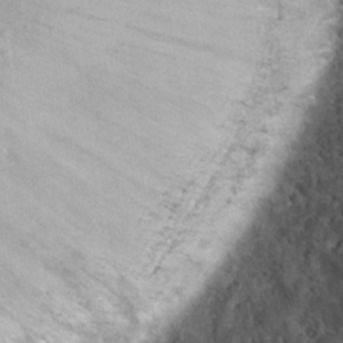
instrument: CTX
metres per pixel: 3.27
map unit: Hto
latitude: 21.7828
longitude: -48.5924
